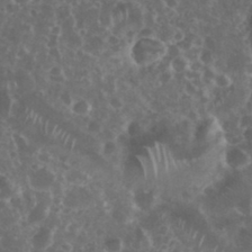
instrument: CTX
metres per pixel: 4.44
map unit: eHh
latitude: 34.3467
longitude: -61.5182
